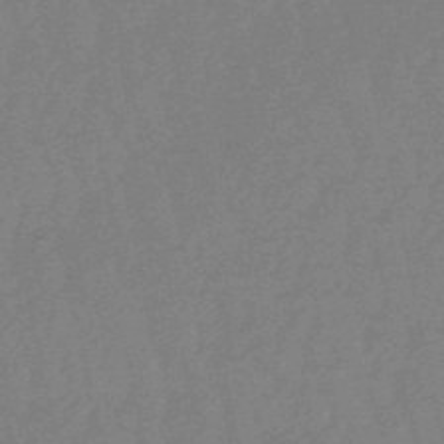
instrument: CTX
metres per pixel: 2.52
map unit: eHb
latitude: -50.8408
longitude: 78.2928
